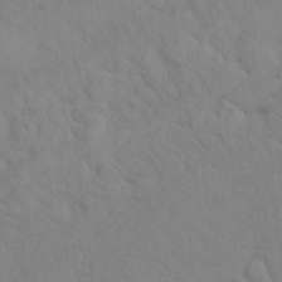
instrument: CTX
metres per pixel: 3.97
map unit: Nhu
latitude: 22.4034
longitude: -69.2915
